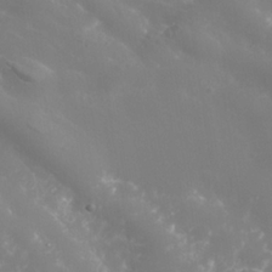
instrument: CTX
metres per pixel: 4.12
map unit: Nhe
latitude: -36.5762
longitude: -90.9136
